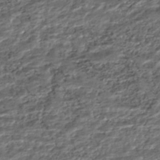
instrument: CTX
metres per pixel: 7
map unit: HNhu
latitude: -46.1039
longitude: 105.6910
